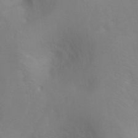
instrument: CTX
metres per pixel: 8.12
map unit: Ht
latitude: -6.7652
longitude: -32.3656
